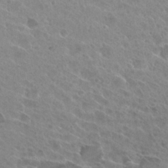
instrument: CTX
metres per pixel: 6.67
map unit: Hto
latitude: 26.3089
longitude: -40.4223
